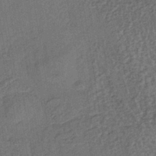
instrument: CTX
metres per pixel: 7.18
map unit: lHb
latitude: -39.8045
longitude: 62.5196
